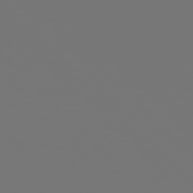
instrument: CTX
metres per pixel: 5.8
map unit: Hpe
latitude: 77.7638
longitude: -176.2711
